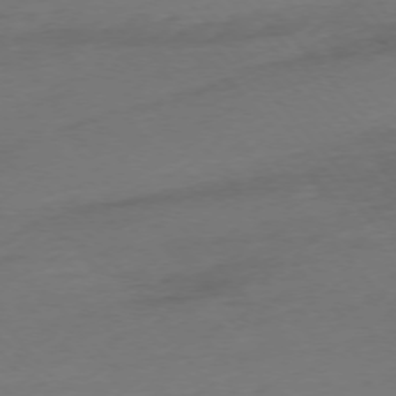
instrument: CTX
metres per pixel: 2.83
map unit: Ap
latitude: -75.6533
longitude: -71.3104
